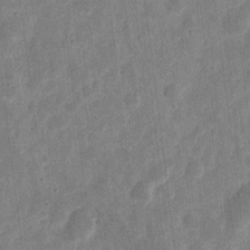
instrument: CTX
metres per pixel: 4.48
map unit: eHh
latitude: 7.7261
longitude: -71.3293
